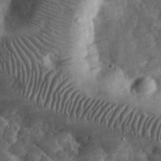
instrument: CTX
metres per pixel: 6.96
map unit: eHh
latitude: 32.8569
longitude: -69.8961
